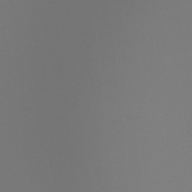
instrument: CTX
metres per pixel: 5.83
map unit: Ht
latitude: -4.2361
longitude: -61.4048
